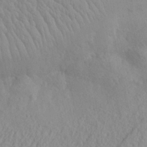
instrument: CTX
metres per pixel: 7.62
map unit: Nve
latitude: -8.3873
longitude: 174.2172
